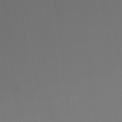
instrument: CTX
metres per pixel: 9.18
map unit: HNhu
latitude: 5.2537
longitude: 8.5574
